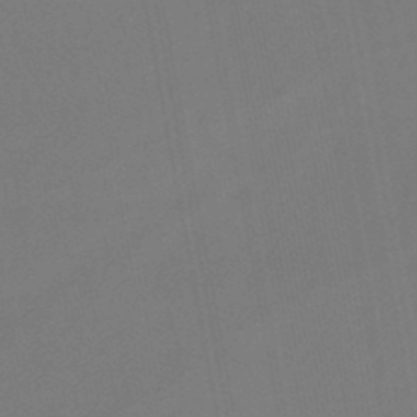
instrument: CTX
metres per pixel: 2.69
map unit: lHb
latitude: -47.1620
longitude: 75.0109
